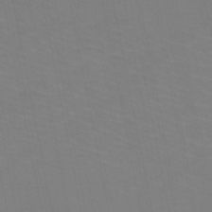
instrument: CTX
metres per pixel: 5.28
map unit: HNb
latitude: -50.0472
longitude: -51.0080
